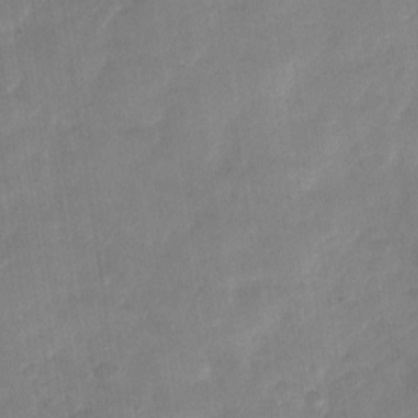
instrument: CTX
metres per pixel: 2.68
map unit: Nhu
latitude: -28.8597
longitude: -62.4790
